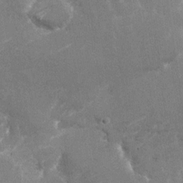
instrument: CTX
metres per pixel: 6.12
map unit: Nhu
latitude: -27.5399
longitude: -78.5168
